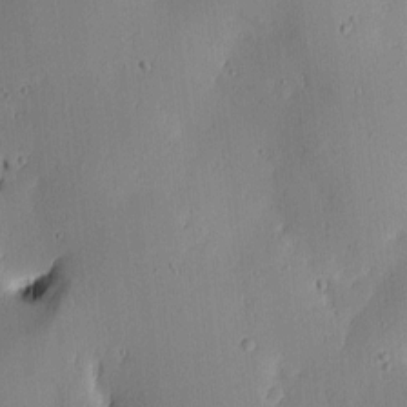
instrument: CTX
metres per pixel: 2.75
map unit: lAa
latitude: 6.5546
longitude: -113.9717
